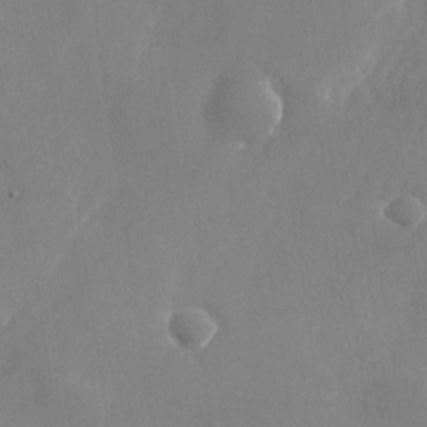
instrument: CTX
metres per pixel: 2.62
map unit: Nhu
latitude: -24.4062
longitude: -70.4790
